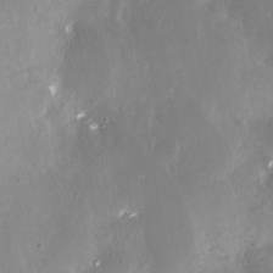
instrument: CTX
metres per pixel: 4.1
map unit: Nhe
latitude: -27.9178
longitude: -109.9339
